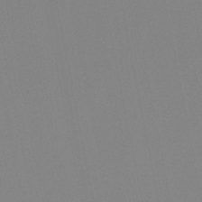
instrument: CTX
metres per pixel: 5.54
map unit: lHb
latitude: -48.2929
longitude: 70.2362
